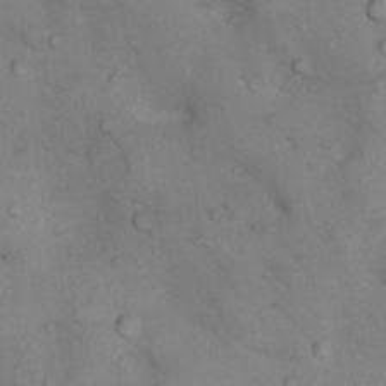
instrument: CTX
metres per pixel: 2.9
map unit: Nhu
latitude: 9.5182
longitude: -23.8016
